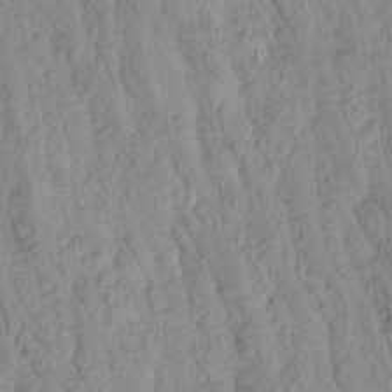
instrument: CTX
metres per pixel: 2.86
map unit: Aa
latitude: 18.0255
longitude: -146.4223
